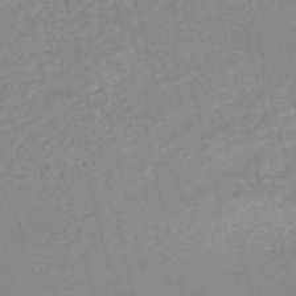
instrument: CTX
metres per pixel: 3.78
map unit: HNb
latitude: -53.3698
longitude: -36.9325
